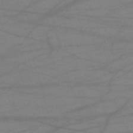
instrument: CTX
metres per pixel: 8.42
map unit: HNb
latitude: -53.7288
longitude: -49.6505
